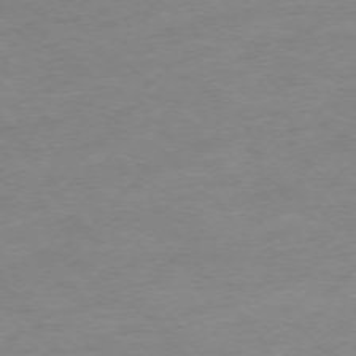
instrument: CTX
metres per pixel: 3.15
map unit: Ap
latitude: -74.8219
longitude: -79.2726
